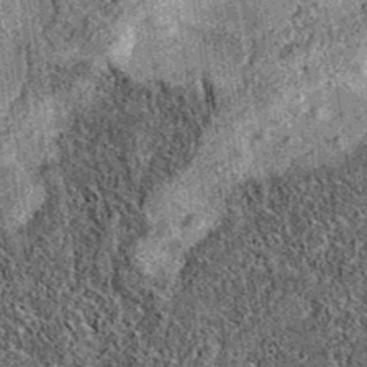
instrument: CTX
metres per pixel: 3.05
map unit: eAb
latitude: 36.2522
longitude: 109.0675
